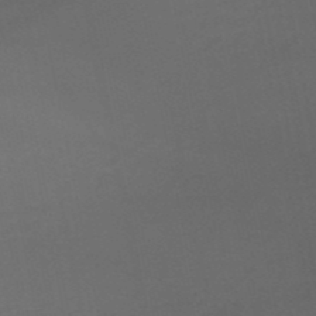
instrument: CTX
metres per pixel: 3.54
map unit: HNb
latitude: -50.8786
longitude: -43.1781
